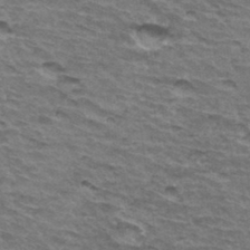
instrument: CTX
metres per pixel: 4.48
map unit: Hto
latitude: 34.7057
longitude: -42.8758
